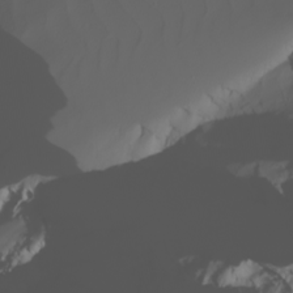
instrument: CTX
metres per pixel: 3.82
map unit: Nhu
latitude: -5.8422
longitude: -94.5924
